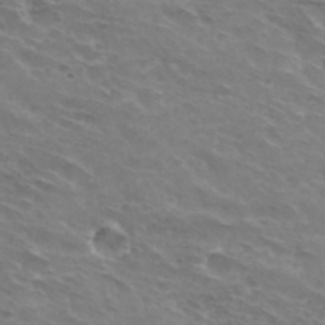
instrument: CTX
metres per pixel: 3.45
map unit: Hto
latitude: 32.5357
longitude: -43.3860
